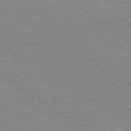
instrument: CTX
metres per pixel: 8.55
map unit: Ap
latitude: -80.2929
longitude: -52.7058
